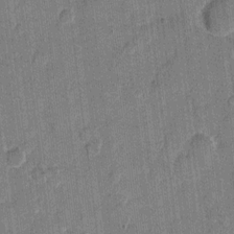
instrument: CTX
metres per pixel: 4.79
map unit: eHh
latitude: 11.2537
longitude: -66.0444
